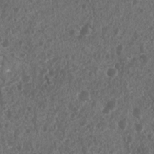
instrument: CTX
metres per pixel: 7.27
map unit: Nhu
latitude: 7.7639
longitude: -20.8002
